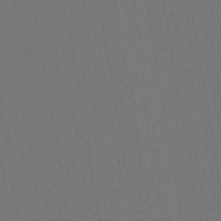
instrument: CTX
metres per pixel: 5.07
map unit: lHb
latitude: -43.5399
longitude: 68.1983
